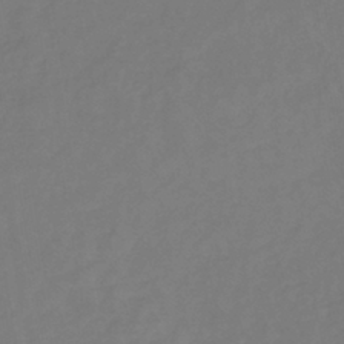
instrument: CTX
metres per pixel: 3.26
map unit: lHb
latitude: -39.1620
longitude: 72.3684
